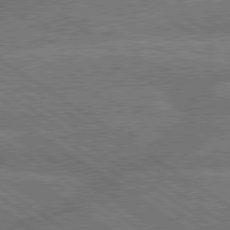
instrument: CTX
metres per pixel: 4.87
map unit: lApd
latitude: 79.8961
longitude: -161.2726
